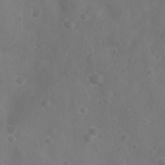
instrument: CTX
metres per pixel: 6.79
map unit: Nhu
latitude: 5.9150
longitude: -19.4426
